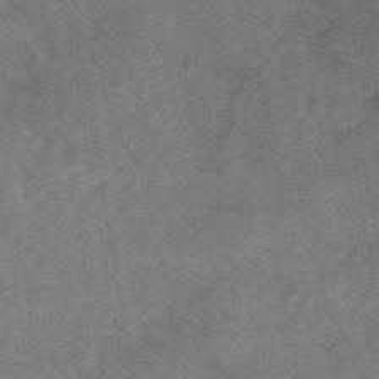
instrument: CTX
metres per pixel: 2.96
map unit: eAb
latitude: 47.1592
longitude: 102.4818
